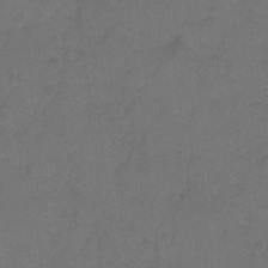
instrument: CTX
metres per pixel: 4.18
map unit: Hto
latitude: 3.6883
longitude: -32.5357
